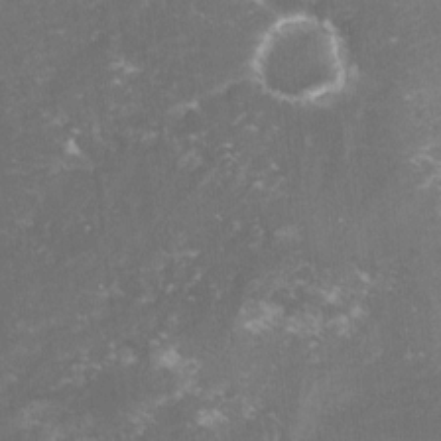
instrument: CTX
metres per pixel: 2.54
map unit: lHvf
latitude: -14.9164
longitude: -99.8394
